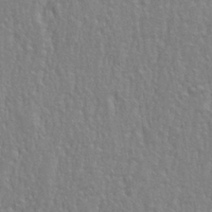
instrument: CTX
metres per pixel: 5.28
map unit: eHh
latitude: 33.4804
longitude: -132.4790
